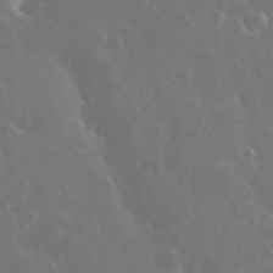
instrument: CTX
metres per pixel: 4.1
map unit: eHh
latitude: 34.8002
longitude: -60.0633
